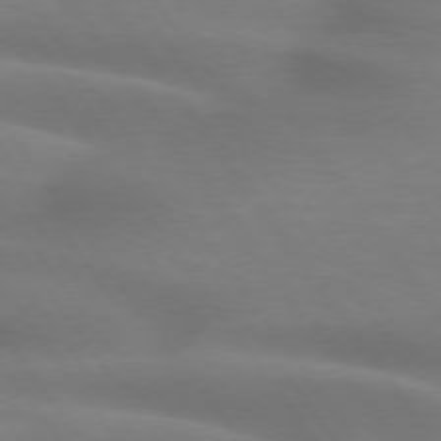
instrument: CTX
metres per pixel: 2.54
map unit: lApd
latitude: 74.8947
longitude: -59.5182
